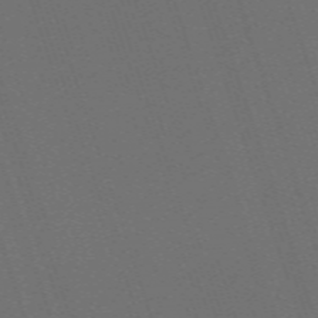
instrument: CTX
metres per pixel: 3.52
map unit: eHh
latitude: -63.8989
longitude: 51.3887
